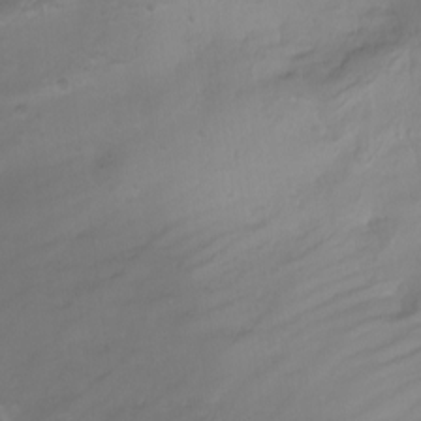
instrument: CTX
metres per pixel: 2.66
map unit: Nhu
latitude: -8.4818
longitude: -78.9892
